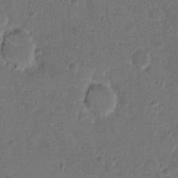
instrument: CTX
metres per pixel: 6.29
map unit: Hto
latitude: 8.3467
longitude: -61.5938
